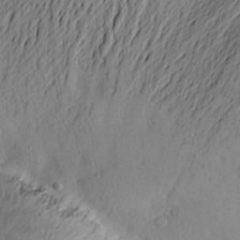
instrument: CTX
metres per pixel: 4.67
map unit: Aa
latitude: 22.8569
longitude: -149.1214
